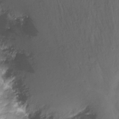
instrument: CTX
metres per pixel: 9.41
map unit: Nhu
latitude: -6.5384
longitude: -44.8002
